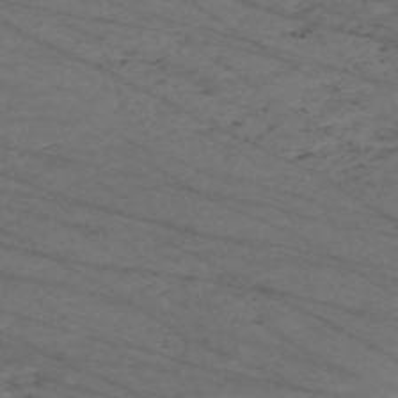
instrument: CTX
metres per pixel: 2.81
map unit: Nve
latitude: -59.4832
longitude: 61.3510
